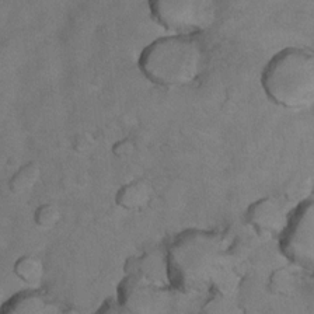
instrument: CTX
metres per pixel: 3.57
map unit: Nhu
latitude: 9.5371
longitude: -23.4237
